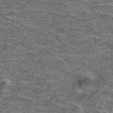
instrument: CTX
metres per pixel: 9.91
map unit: Hto
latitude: 38.2900
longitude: -41.3481
